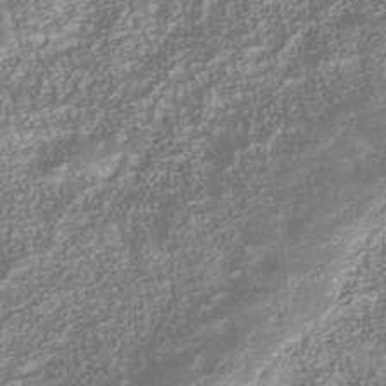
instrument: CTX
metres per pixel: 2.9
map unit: Nhu
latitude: -40.3117
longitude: -84.7057
